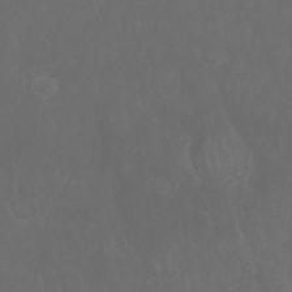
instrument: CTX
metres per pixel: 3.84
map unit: Nhu
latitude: 27.2537
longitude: -64.7813
